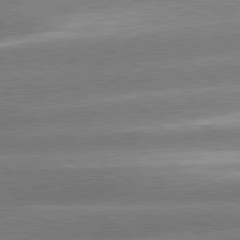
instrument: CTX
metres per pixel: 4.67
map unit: lApd
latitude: 80.2145
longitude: -154.1956
